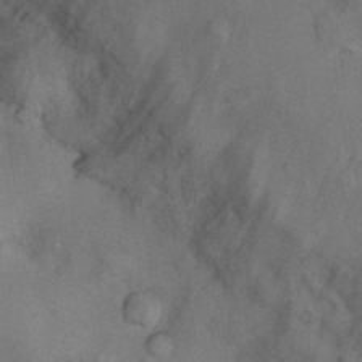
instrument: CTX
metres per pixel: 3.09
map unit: Nhu
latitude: 9.3482
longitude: -23.4048
